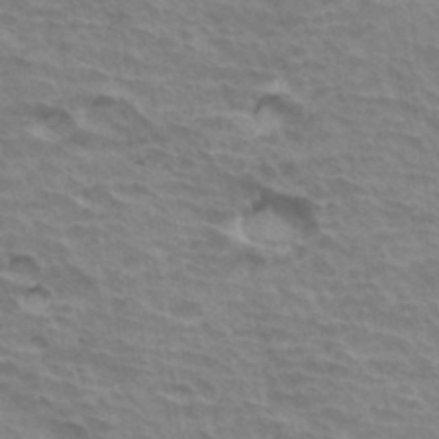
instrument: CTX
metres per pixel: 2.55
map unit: Hto
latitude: 34.1577
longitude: -43.2348
